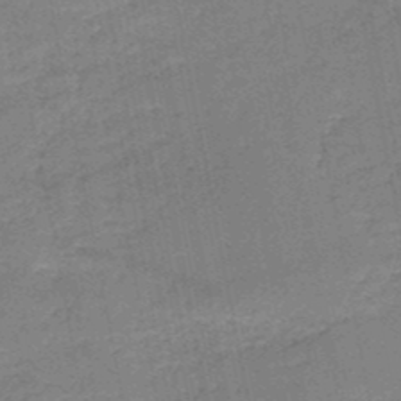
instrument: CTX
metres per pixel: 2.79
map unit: HNb
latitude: -50.5007
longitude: -40.6868
